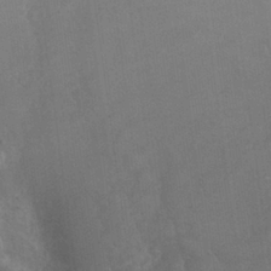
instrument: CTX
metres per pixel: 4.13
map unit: Nhu
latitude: 26.3089
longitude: -55.4615
